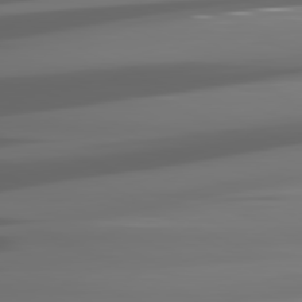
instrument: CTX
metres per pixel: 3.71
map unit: lApd
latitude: 81.1970
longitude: -140.9702
